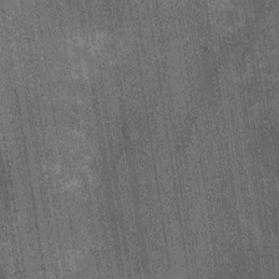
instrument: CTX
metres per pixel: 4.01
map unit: Ht
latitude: -12.6896
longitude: -21.5560
